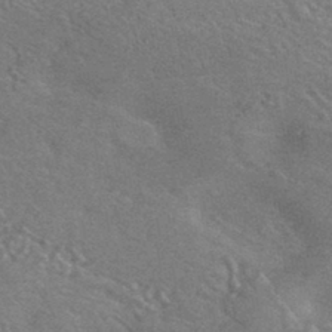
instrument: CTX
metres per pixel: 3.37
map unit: HNhu
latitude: -42.8785
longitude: 92.6518
